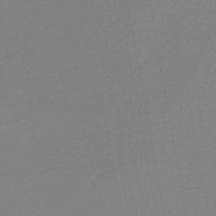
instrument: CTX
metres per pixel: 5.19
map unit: eHb
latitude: -45.1998
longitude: 88.3495
